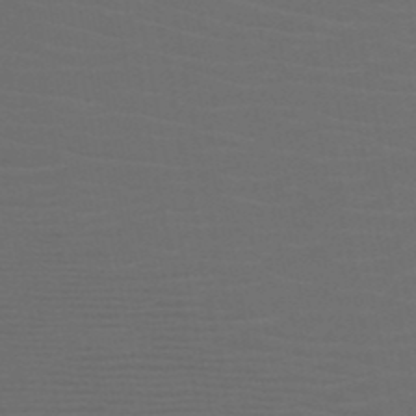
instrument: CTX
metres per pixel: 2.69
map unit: HNb
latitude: -50.3684
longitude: -45.8394
